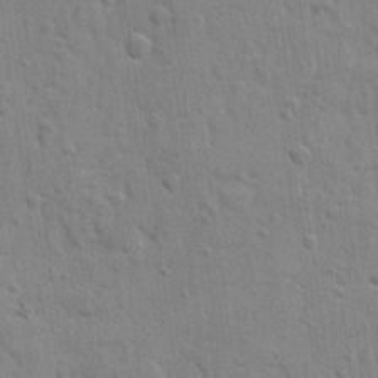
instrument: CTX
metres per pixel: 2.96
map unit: lAvf
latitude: -8.9731
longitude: -120.6491
